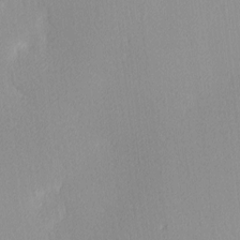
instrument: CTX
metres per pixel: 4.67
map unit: Ave
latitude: 3.4048
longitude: -113.1025
